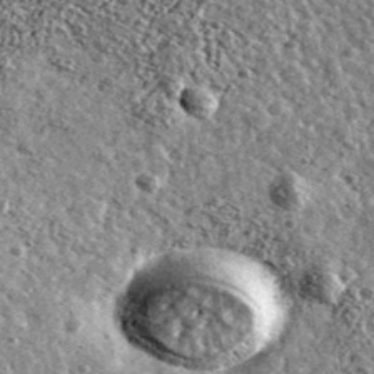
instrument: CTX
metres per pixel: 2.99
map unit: Ave
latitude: 40.0633
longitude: -107.9339
